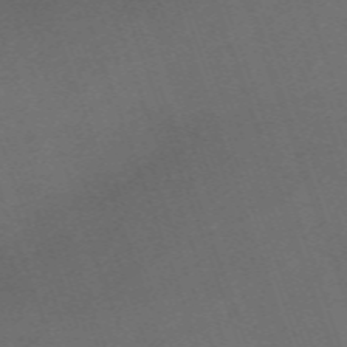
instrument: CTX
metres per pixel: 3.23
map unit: eHh
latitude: -63.7288
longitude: 50.8786
